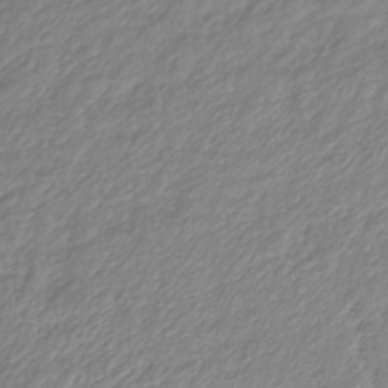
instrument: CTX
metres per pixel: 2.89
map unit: lHb
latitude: -37.4832
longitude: 70.2740
